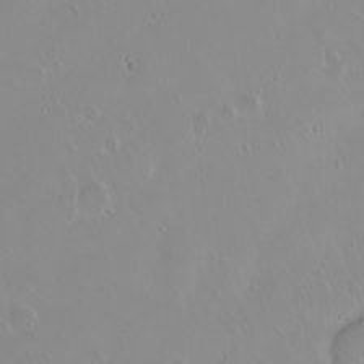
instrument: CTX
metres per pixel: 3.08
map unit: eHh
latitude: 1.6316
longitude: -55.1781
